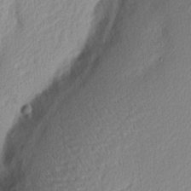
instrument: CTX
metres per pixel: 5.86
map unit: Nhu
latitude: 2.4601
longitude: -76.8569
